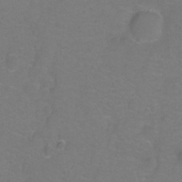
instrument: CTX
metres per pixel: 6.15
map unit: Hto
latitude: -1.6722
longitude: -34.2522
